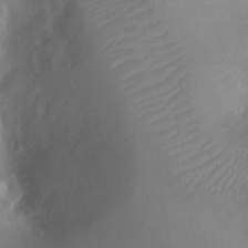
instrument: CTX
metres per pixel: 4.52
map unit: Ht
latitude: -9.8044
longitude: -23.0647
